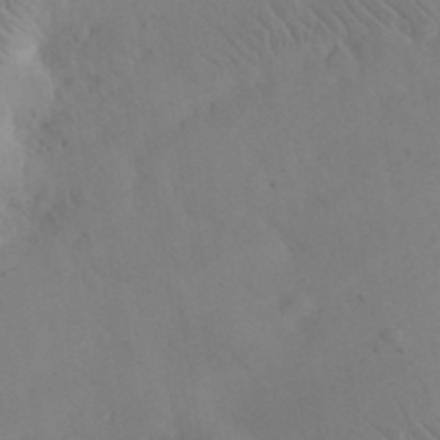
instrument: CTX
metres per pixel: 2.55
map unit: eHh
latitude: 25.6127
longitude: -66.5356
